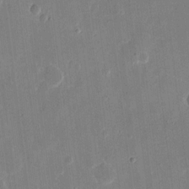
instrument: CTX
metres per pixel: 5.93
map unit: eHh
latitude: 10.7246
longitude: -68.9136
